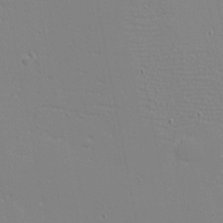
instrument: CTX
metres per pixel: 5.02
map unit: eHh
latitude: -3.5021
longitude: -81.0458
